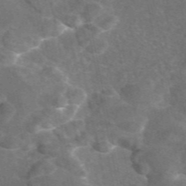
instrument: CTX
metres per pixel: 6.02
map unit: eAb
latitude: 46.8002
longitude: 117.7099
